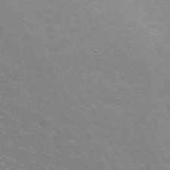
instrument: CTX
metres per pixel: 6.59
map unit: ANa
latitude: 44.5734
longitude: 27.5210
